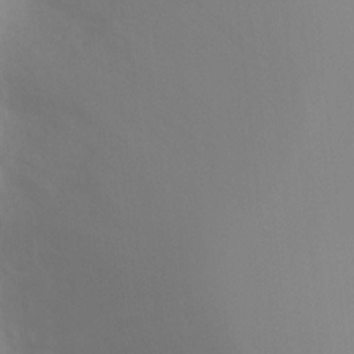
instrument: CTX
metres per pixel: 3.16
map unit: Nhu
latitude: 3.4993
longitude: -25.4048
